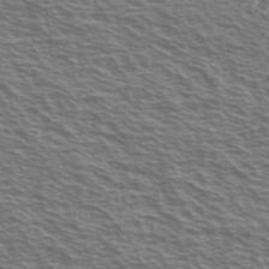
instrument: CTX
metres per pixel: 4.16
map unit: Ave
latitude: 38.1200
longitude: -109.1970
